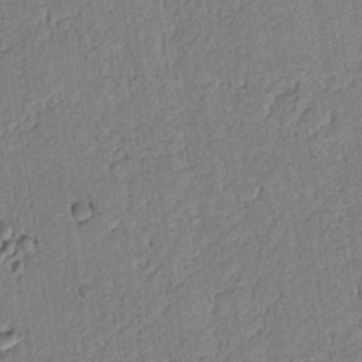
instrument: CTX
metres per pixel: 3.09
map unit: lAvf
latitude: 8.8002
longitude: 165.2187
